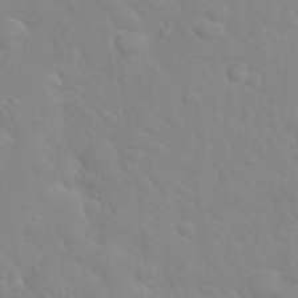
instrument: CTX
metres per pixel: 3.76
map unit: eHh
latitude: 32.2145
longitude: -60.3278
